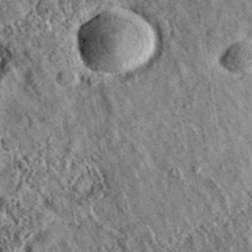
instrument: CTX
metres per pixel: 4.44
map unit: eAb
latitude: 36.3089
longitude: 109.8233
